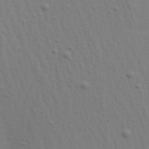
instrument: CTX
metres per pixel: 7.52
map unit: Aa
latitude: 21.0081
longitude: -142.6491
